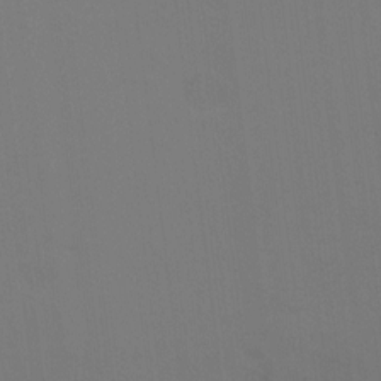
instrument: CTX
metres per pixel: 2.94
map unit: Ht
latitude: 0.9513
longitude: -33.5371
